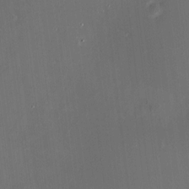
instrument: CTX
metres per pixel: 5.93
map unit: HNhu
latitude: 7.6127
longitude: 9.3887
